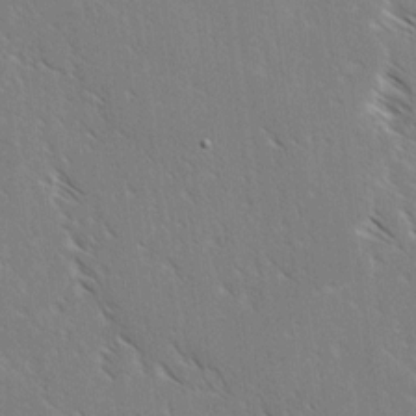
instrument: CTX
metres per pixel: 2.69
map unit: lAvf
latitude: -3.5777
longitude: -113.3670
